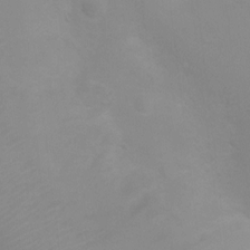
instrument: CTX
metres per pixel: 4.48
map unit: Nhu
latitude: 3.5749
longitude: -25.2914
